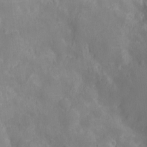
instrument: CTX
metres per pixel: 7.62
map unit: Nhu
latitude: -12.8786
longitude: -24.4790
